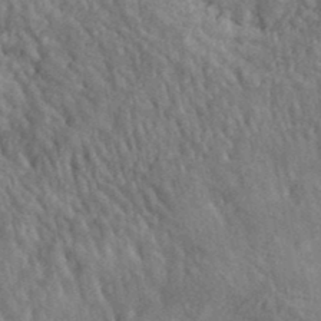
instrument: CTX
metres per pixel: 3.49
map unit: lHvf
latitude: 38.6112
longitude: -91.1970
